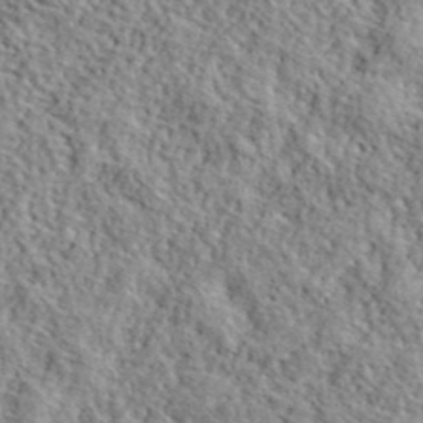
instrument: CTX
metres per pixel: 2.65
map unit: ANa
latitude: 41.0458
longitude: -86.3467
